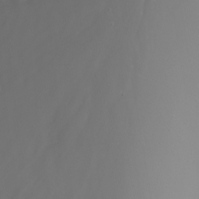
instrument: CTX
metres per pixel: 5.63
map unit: Nhu
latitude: -8.5196
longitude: -80.4790
